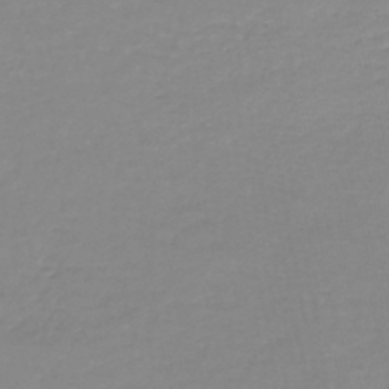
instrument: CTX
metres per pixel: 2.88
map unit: lHb
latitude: -44.6707
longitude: 62.5007
